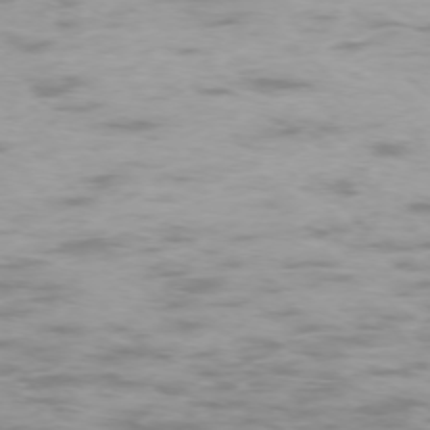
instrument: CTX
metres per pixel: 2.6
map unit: Ap
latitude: -75.4455
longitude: -68.2712
